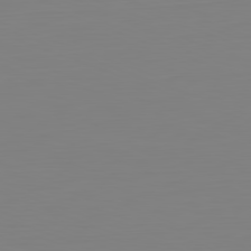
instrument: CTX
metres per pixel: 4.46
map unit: Hpe
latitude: -82.1228
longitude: 9.0297
